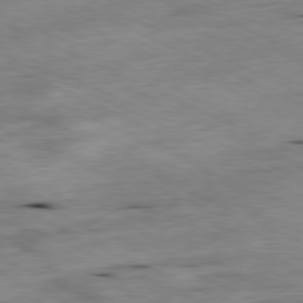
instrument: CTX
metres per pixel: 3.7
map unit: Ap
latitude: -80.7652
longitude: -74.8002
